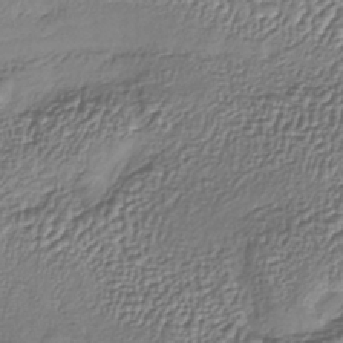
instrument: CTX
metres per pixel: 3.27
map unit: lHb
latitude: -37.1998
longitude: 58.6896
